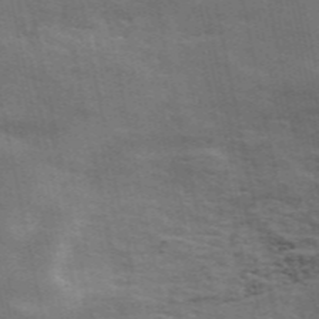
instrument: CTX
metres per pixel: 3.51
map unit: ANa
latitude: 50.1766
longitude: -82.4223
